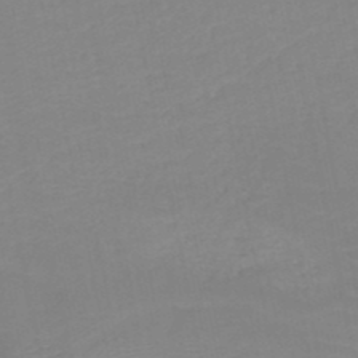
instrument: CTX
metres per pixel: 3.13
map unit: HNb
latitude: -49.6911
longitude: -47.7828
